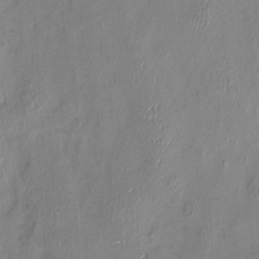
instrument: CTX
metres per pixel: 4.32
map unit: Nhu
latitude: -0.4629
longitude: -15.2537
